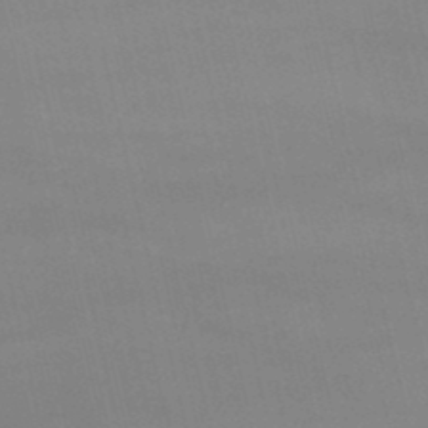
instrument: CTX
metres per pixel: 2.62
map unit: lHb
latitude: -48.7652
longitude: 70.6519
